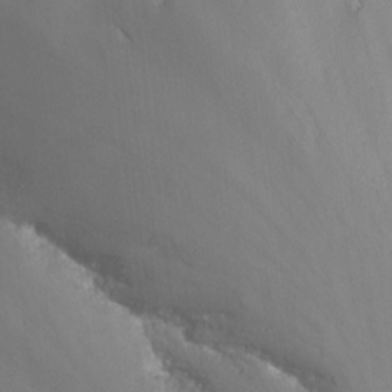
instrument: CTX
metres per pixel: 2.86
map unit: Nhu
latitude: -12.4251
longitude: -67.6505
